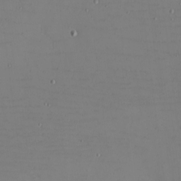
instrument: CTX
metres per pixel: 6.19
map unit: eHh
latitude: -5.2942
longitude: -82.1766
